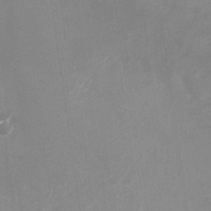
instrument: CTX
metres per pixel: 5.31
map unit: Nhu
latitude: -29.1053
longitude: -76.7246
